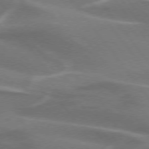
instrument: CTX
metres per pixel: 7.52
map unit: lApd
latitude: 74.4601
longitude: -62.9892
